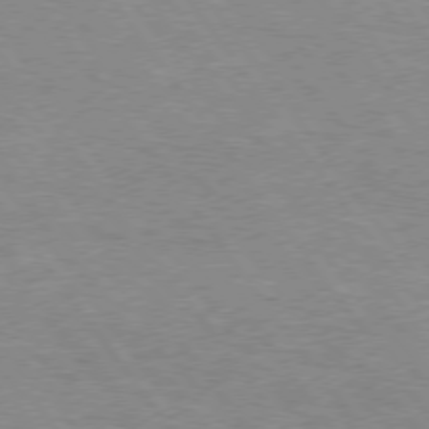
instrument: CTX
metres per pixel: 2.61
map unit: Hpe
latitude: 74.8569
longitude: -150.7057
